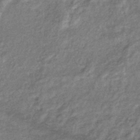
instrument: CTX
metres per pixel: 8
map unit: eHb
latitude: -39.8234
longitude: 81.2565
